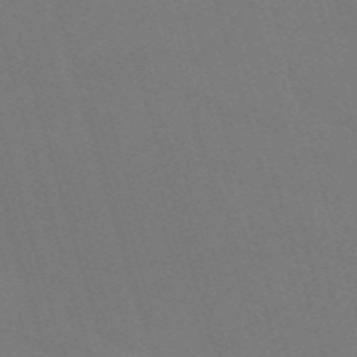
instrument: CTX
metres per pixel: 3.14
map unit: Nve
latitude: -59.4454
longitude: 60.8975
